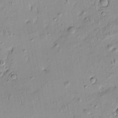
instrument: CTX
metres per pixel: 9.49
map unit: HNhu
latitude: -4.0472
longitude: 13.6155
